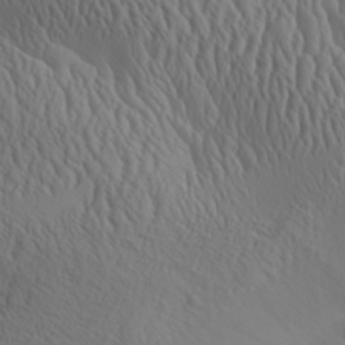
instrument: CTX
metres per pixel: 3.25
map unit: Aa
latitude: 31.8206
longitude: -143.0648
